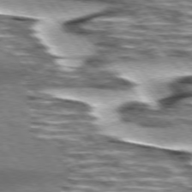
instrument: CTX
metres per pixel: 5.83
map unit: lApd
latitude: 75.1592
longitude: -57.1403
